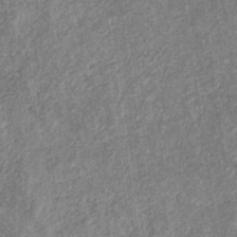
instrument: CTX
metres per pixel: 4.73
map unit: eHb
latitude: -31.9367
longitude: 72.6140
